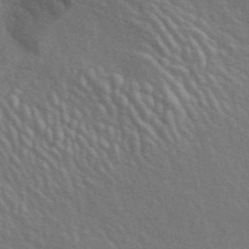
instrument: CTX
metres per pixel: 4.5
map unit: ANa
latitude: 48.3278
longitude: -75.5182
